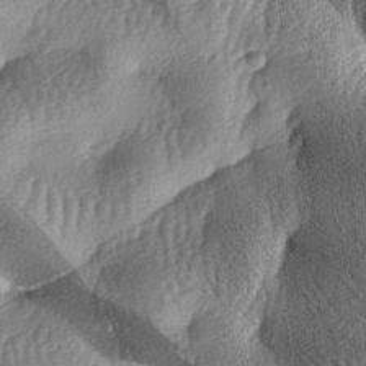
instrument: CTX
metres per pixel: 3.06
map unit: lAa
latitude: -7.5021
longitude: -127.8583
